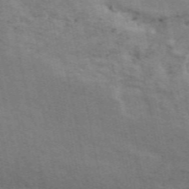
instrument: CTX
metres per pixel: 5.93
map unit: ANa
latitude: 50.2522
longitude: -81.2159
